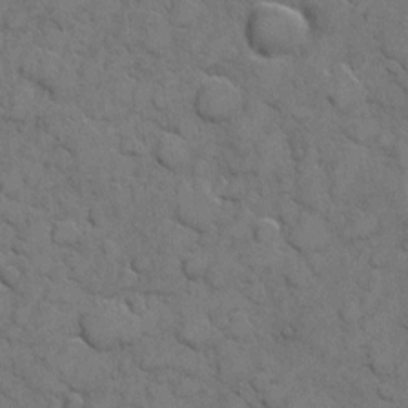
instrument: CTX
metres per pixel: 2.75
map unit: eHh
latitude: 6.1578
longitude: -65.1592
